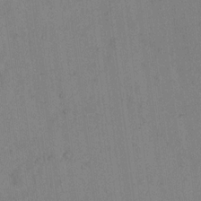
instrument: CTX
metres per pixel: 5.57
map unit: Hto
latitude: 15.4238
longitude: -40.1577
